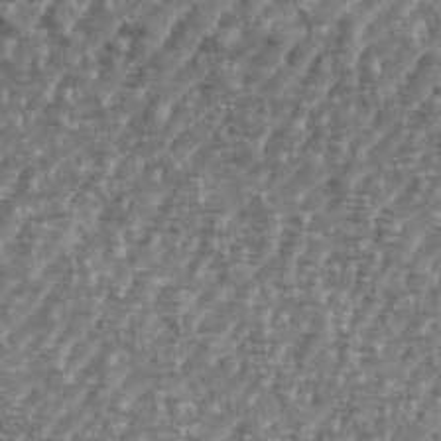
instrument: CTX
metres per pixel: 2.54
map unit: eHh
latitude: 35.7638
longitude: -134.2144
